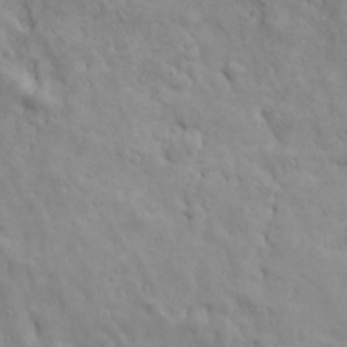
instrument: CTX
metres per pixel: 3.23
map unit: Ave
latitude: 17.7072
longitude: -133.3671
